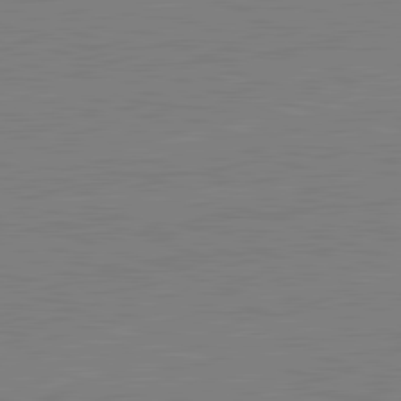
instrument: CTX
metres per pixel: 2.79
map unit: lApd
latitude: 82.2711
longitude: -159.3482
